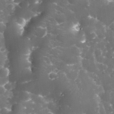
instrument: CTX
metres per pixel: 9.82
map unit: eHh
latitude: 33.6883
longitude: -63.3860
